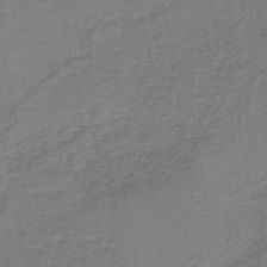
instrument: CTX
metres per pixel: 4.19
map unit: HNb
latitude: -43.4643
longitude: 49.2376
